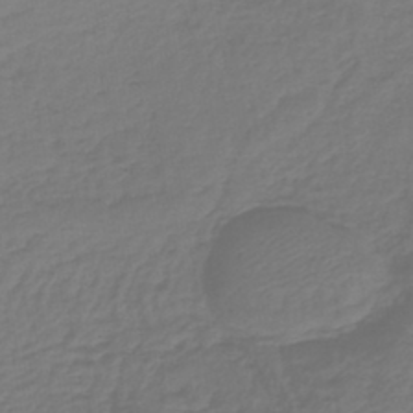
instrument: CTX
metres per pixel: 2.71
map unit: lHb
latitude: -42.8408
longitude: 65.4833
